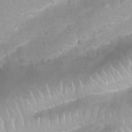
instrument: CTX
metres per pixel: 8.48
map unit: Nhu
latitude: 26.8569
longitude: -62.6302
